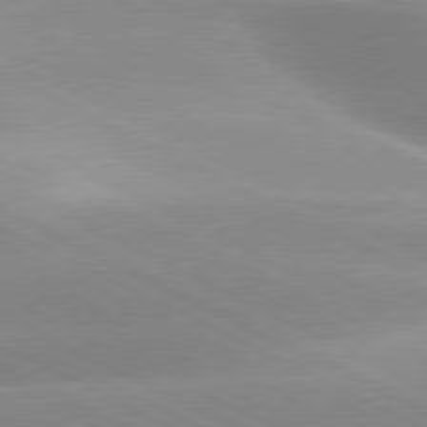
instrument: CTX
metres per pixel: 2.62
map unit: lApd
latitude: 79.7072
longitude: -120.5735
